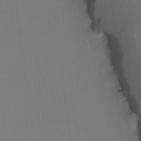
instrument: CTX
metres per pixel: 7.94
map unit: lHvf
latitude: 22.5735
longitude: 140.9542
